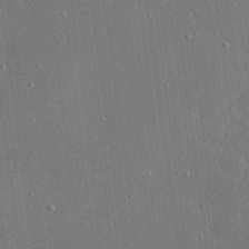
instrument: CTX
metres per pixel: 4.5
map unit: Ave
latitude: 17.1025
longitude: -140.1577
